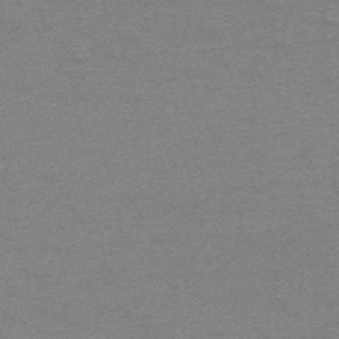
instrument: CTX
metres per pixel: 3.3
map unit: HNb
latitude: -52.1794
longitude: -43.3671
